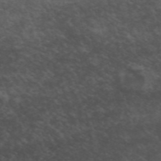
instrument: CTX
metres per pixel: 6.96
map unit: ANa
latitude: 49.7450
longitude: -71.7638
